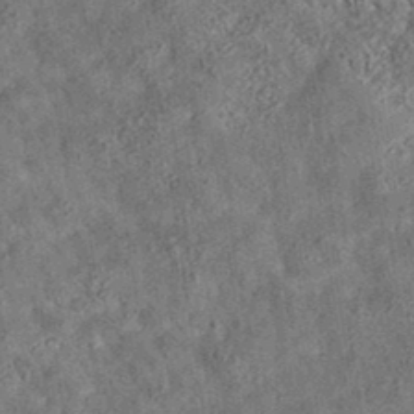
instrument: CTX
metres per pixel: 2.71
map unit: eAb
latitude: 35.7638
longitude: 115.7855
